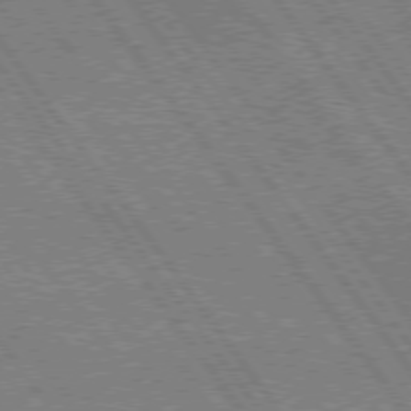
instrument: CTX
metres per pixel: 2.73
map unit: lApd
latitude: 74.8191
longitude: -80.9325
